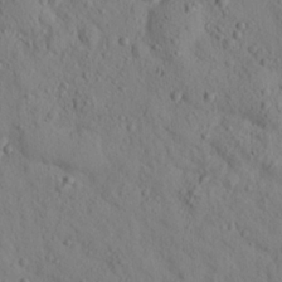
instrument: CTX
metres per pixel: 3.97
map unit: lHvf
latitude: 14.8002
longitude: 177.8989
